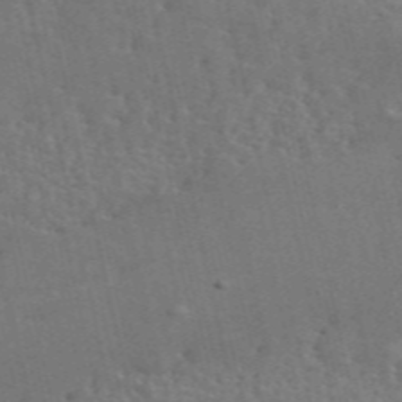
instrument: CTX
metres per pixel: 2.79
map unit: ANa
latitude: 49.0269
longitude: -79.2537
